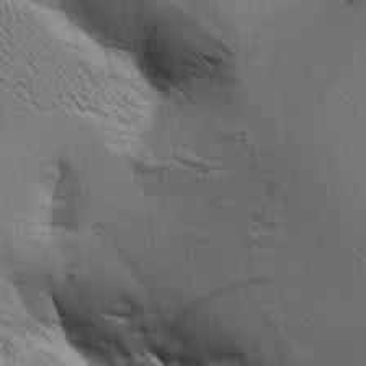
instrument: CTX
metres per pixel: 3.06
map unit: Aa
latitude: 9.0081
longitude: -141.8961
